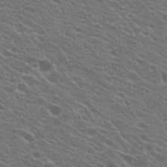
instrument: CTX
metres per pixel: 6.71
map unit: Hto
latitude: 22.6868
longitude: -38.2333
